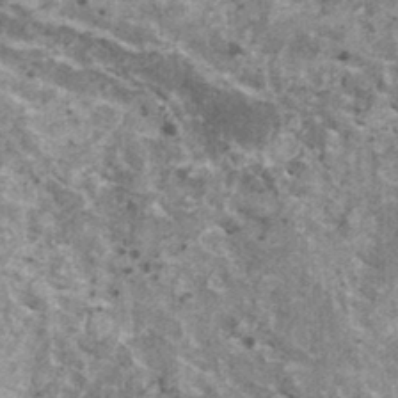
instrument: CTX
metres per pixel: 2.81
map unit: HNhu
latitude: 2.4601
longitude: 5.1053
